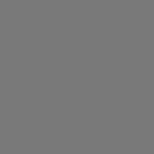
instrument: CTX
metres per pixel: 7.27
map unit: Hpe
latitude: 76.0444
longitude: -139.8583
